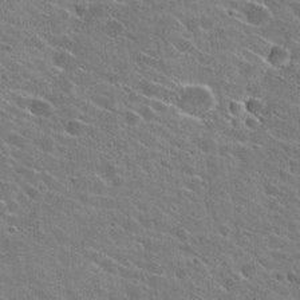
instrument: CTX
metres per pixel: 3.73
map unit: Hto
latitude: 26.6302
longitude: -43.1214
